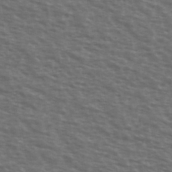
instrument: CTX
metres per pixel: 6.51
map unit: Ave
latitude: 38.8758
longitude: -111.5938
